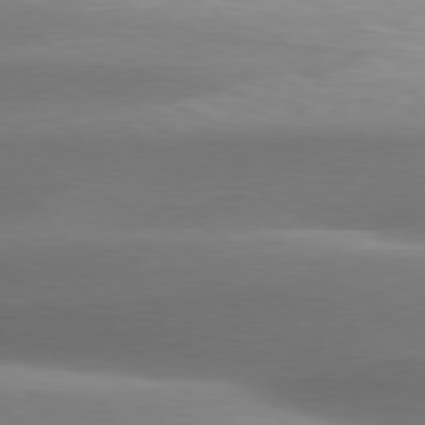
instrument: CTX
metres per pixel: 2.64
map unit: Hpe
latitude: 79.2159
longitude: -129.4237
